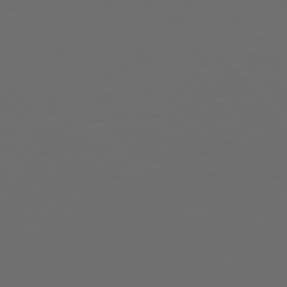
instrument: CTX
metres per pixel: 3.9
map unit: Hpe
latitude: 77.2537
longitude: -166.2711
